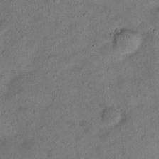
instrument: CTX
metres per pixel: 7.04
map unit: Ht
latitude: 15.1781
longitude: -41.1403
